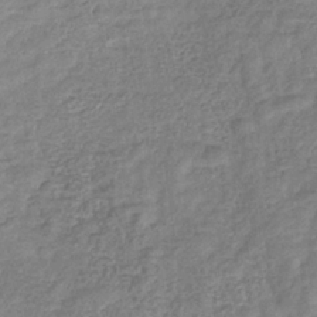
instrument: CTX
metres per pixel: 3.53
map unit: eHb
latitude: -32.8975
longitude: 73.3509
